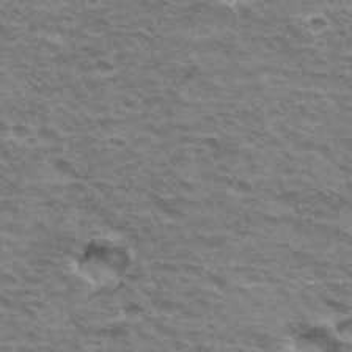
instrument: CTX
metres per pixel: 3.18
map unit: Hto
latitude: 34.8191
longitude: -43.1970
